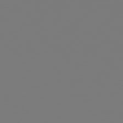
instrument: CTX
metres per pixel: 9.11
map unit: Hpe
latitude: 78.4790
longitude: 174.0283
